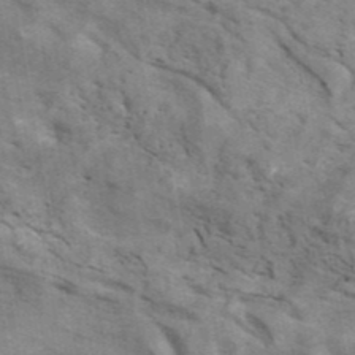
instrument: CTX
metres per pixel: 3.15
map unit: ANa
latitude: 42.1956
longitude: 16.2173
